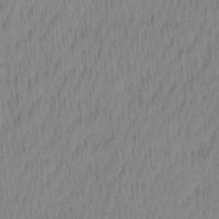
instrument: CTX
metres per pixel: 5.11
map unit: Ave
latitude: 12.0633
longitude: -107.1403
